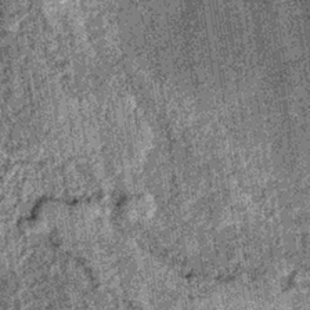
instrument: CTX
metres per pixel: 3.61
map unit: lHb
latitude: -36.6140
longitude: 67.0298
